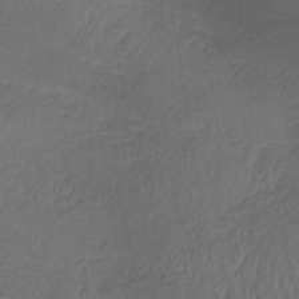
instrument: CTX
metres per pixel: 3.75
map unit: lHb
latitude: -37.6910
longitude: 59.0675
